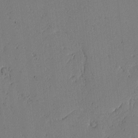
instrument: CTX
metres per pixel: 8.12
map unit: lAvf
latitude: -2.0283
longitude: -106.9136
